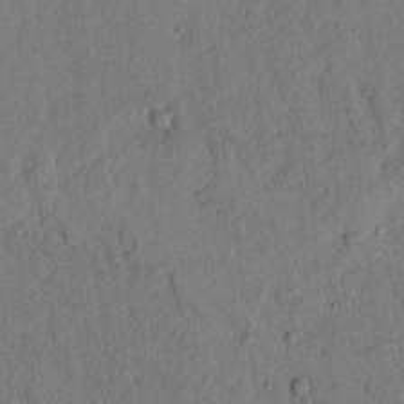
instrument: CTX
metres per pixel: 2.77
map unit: lAvf
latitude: 4.8569
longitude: 158.5384
